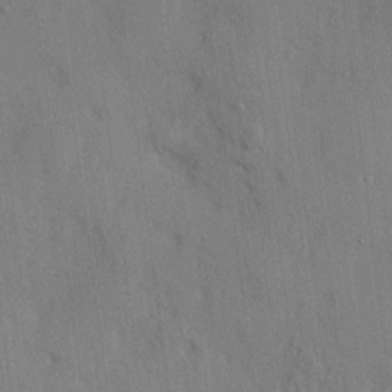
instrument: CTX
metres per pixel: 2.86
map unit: HNhu
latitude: 13.2348
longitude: 10.3117
